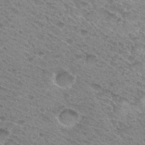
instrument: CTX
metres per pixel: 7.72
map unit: Hto
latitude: 31.7072
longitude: -47.5560
